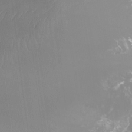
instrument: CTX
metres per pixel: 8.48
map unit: Htu
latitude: -9.2376
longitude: -75.4615
